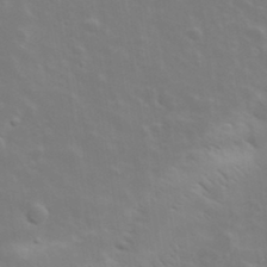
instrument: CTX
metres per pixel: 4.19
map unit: lHvf
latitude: 33.5749
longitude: -82.6679
